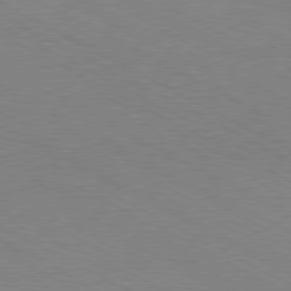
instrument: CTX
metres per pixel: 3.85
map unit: Hpe
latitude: -80.9920
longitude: 17.6533
